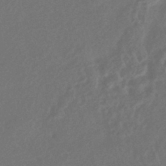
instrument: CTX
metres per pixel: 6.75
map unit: HNhu
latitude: -43.8044
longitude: 91.1054
